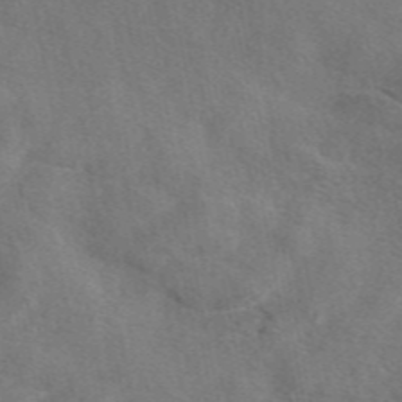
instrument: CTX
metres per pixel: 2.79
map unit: eAb
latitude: 47.9717
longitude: 123.0865
